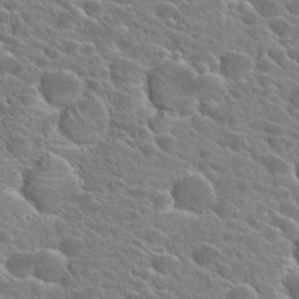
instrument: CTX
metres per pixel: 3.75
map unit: Hto
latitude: 25.6882
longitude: -42.5546
